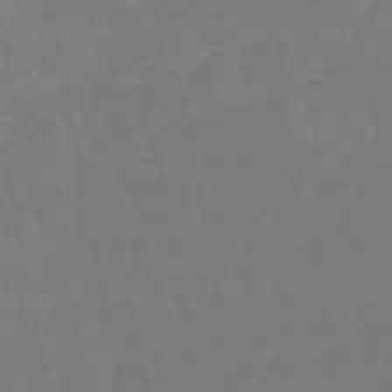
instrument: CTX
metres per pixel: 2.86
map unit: lHb
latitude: -49.1998
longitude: 82.6518
